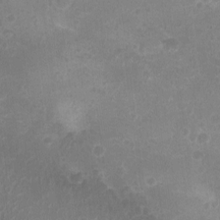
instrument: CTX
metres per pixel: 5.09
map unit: Nhu
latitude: -15.5022
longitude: -25.4237
